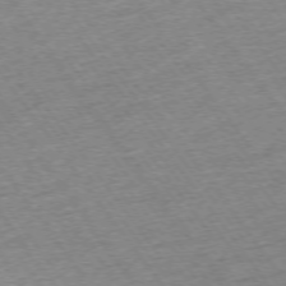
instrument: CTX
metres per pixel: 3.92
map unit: Ap
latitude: -74.6330
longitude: -88.6869
